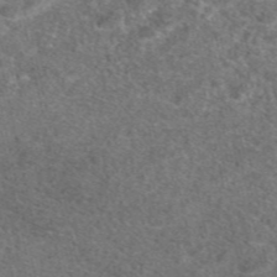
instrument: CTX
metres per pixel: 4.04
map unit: eAb
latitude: 47.4616
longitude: 107.4833
